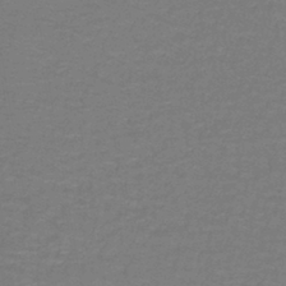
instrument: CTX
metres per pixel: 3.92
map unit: lHb
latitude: -42.6896
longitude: 56.8219
